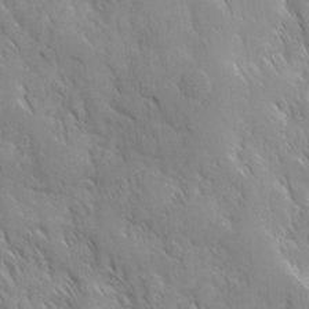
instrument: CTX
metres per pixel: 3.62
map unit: Ave
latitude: 9.6505
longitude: -103.9150
